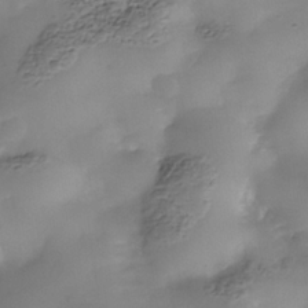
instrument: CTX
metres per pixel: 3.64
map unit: Nhe
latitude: -37.8800
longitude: -117.0081
